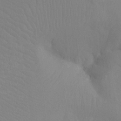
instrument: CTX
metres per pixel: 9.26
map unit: Ht
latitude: -4.3684
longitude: -25.6504
